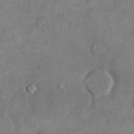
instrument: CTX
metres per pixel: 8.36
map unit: eHh
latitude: 14.4979
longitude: -67.9150
